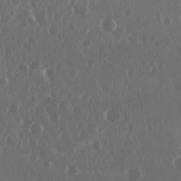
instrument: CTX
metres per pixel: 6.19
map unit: Nhu
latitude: 29.4615
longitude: -57.7071
